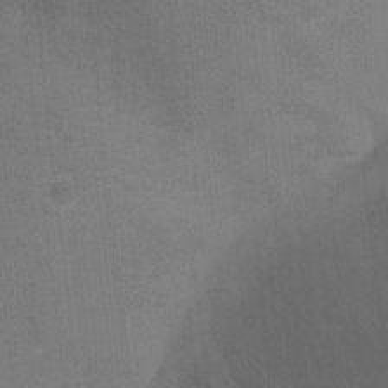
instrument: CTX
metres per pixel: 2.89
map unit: Ht
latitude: -4.0472
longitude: -17.4993
